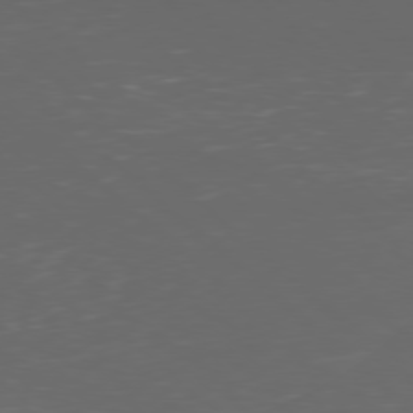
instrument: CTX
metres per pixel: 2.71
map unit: Ap
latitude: -79.2565
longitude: -61.2159
